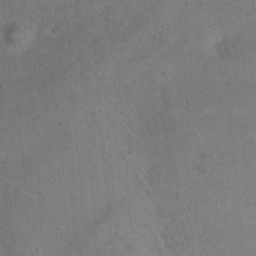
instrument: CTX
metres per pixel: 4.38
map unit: Nhu
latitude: 12.5168
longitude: -26.7624
